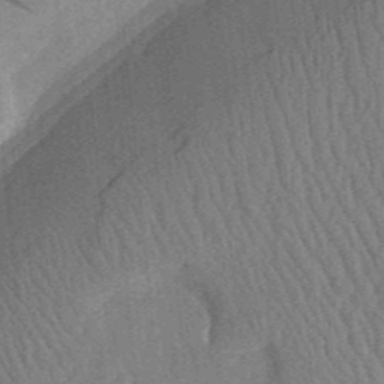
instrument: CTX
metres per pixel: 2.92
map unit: Aa
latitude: 30.9703
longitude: -141.7827
